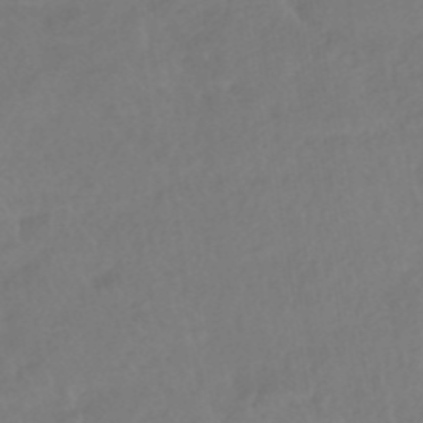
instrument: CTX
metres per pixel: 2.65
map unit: HNhu
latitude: -41.8044
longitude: 93.0675
